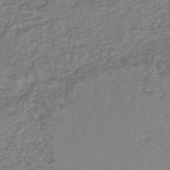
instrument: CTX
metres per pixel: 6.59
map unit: lHb
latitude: -41.7289
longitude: 61.8044
